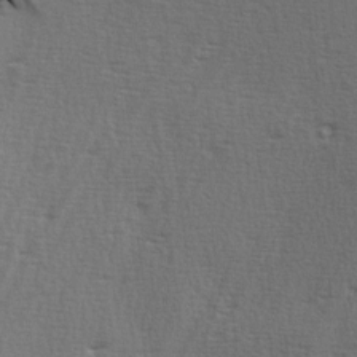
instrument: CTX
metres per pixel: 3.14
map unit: Ave
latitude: 2.9513
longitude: -111.2915
